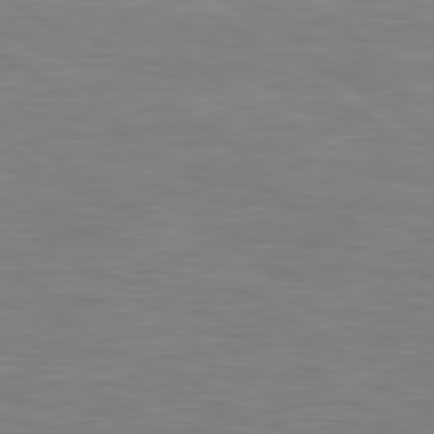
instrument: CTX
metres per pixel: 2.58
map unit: Hpe
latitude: 79.4616
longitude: -126.9325
